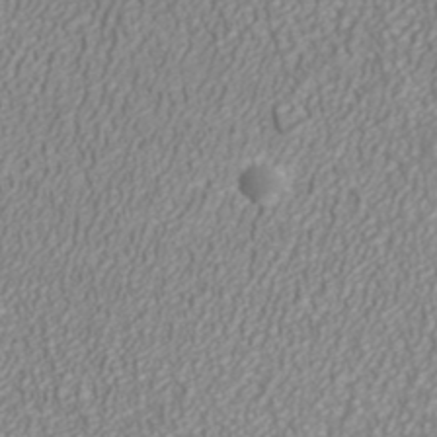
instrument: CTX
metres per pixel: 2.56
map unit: ANa
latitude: 42.1956
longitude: 28.5385
